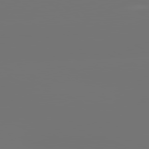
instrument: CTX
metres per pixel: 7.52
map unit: lApd
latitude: 81.2348
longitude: -152.0822
